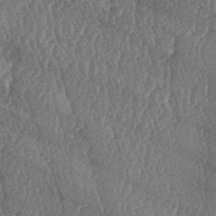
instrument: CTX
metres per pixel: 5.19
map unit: lAa
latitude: -6.5196
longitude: -130.1200
